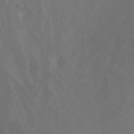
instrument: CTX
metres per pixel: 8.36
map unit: Nhu
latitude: -13.5588
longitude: -70.3845
